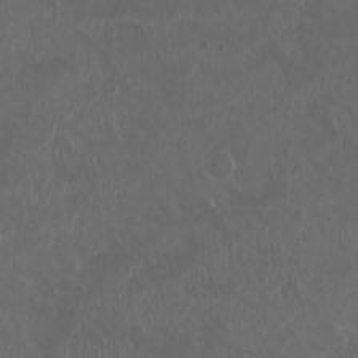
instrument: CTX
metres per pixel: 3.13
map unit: HNhu
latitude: 2.4223
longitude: -3.1403
